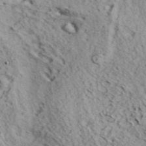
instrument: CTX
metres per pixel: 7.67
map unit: eHh
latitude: 37.0270
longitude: -80.3845
